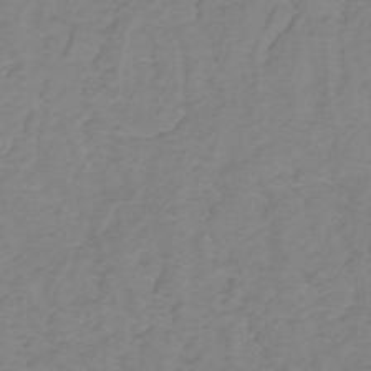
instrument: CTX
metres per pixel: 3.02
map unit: lHb
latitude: -31.5021
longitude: 65.2376
